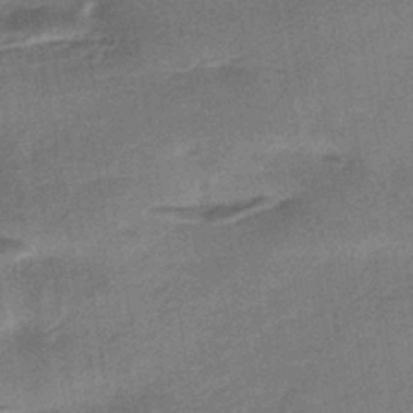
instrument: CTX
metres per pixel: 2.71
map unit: HNhu
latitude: -42.5195
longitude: 90.7464
